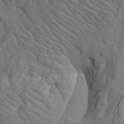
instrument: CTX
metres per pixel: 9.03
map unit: Htu
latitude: -8.1606
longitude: -66.8191
